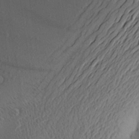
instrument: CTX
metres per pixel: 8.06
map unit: Aa
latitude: 25.5938
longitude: -144.7624
